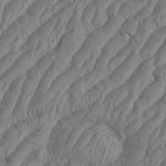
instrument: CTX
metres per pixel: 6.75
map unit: eHh
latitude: 36.5924
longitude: -137.7639
